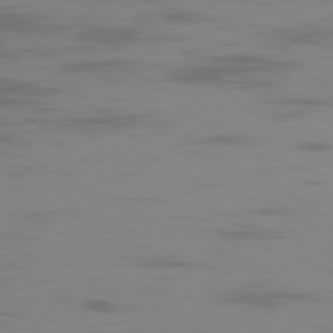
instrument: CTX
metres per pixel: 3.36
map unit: Ap
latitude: -78.8408
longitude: -71.6127
